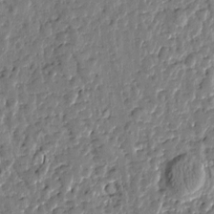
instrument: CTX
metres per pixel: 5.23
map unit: Htu
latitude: 0.8380
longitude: -178.6680
